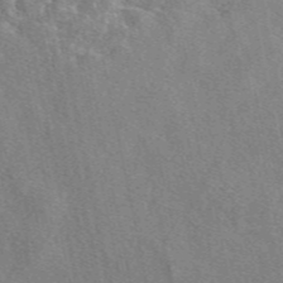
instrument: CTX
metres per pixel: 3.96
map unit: eAb
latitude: 48.2711
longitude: 113.8611
